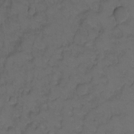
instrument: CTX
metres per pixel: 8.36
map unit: Hto
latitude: 3.3292
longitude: -32.4979
